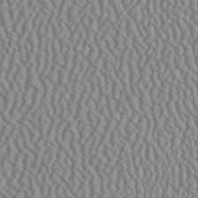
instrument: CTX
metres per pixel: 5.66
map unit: Ave
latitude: 24.1955
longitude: -135.6127
